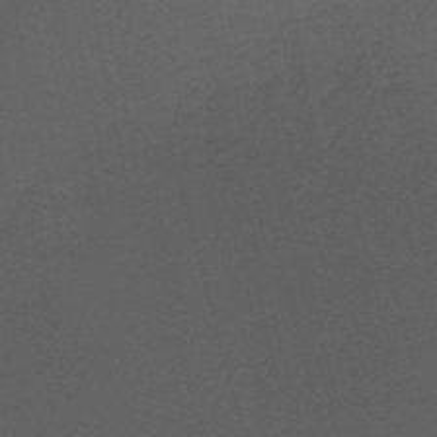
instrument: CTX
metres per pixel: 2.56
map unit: HNb
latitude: -52.3117
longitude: -41.6504
